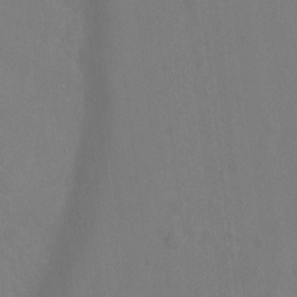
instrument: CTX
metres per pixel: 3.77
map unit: Hto
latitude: -7.9367
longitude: -41.2159
